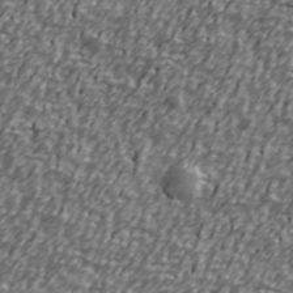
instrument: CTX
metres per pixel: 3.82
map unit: Ave
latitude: 40.6112
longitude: -112.6679
